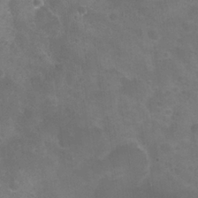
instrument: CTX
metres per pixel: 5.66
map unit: Nhu
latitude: 24.6301
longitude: -51.8016
